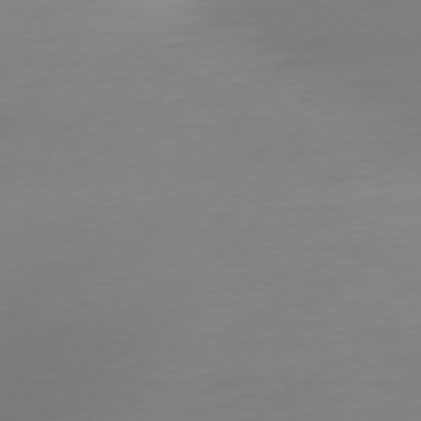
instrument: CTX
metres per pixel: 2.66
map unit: Ap
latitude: -77.1620
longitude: -68.7813
